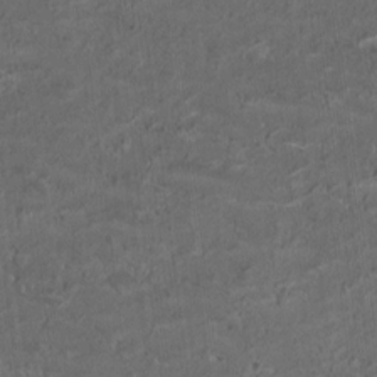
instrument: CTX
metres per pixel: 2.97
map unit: HNhu
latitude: 2.0255
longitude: -3.8772
